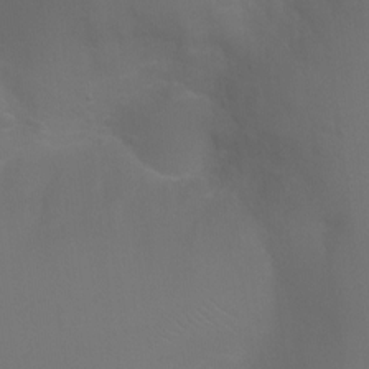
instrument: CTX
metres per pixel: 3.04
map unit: Ht
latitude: -3.7099
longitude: -25.2914
